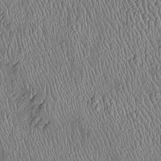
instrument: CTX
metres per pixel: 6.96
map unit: Htu
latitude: -6.1983
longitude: 155.4832
